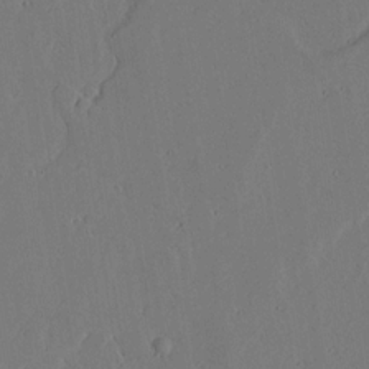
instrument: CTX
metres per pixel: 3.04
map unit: lAvf
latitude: 17.0647
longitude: -126.1200
